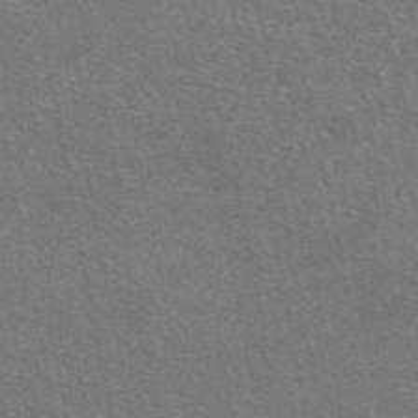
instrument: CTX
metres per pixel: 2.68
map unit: eAb
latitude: 47.8017
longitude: 114.1228
